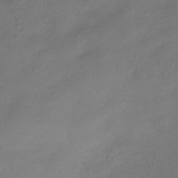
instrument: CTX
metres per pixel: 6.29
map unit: HNhu
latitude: -39.8045
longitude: 96.3684
